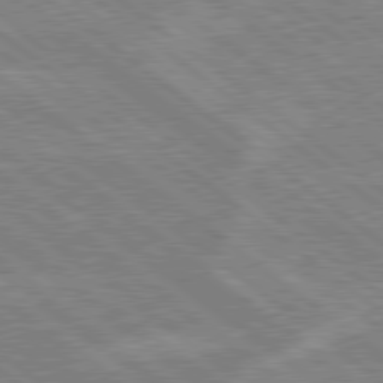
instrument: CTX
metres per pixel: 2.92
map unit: lApd
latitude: 79.0837
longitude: -160.4034
